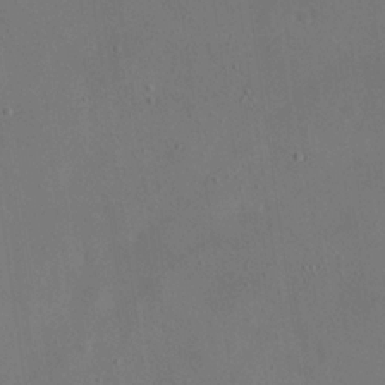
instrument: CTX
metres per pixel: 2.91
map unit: eHh
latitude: 19.3481
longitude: -68.7246
